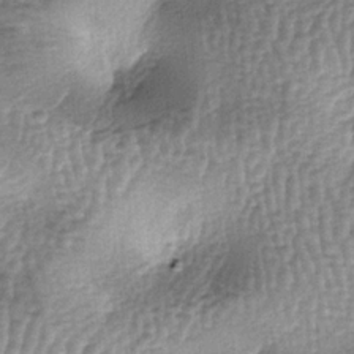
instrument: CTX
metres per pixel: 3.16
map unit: lAa
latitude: -6.6896
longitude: -128.1578
